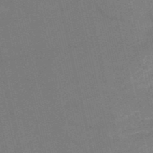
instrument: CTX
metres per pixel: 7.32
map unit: HNb
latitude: -53.5399
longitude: -46.8569
